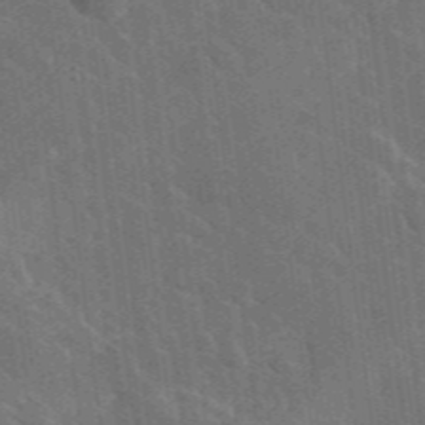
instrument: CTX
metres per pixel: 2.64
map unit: lHvf
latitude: 36.8380
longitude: -91.1025
